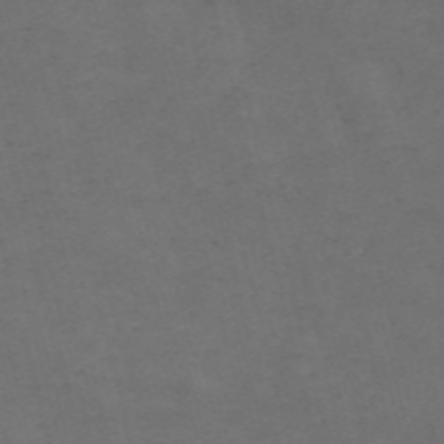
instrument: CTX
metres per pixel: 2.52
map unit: Nve
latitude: -57.7100
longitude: 52.8030
